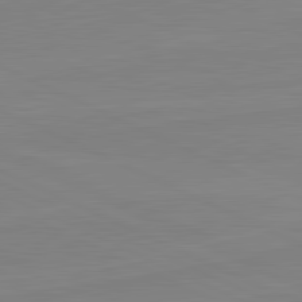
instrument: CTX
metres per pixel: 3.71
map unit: lApd
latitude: 81.5938
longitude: 167.1809
